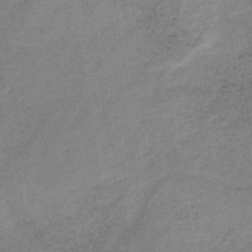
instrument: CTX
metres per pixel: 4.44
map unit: HNb
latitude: -32.3684
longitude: 61.9745
